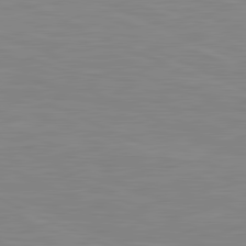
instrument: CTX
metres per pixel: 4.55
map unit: lApd
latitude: 81.5371
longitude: -168.3656
